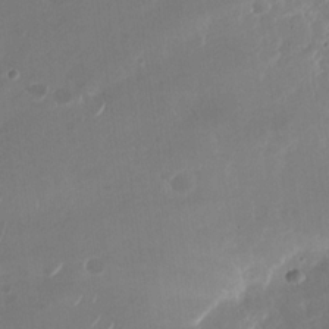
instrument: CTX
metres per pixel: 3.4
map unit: Nhu
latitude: -28.5952
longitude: -70.5357
